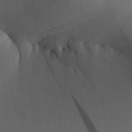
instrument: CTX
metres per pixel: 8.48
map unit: Aa
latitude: 29.1403
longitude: -135.8016
